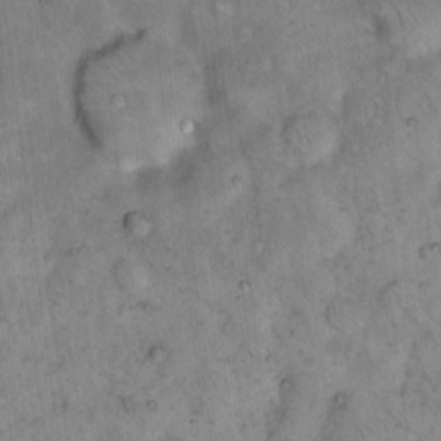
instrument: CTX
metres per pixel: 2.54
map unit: eHh
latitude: 15.6694
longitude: -64.7246
